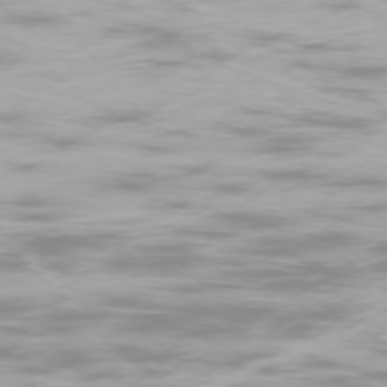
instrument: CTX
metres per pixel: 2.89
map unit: Ap
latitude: -76.8408
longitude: -81.1403
